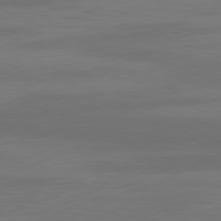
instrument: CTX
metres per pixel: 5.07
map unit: Ap
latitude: -81.5588
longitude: -86.2711
